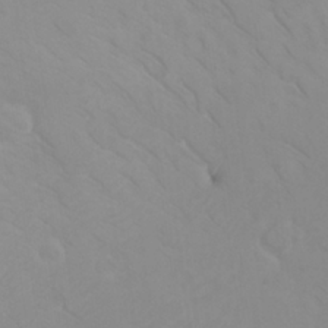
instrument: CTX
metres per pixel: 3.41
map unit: eHh
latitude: 25.4426
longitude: -64.7057
